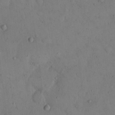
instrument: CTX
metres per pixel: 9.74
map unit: eHh
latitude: 14.0255
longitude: -67.4993
